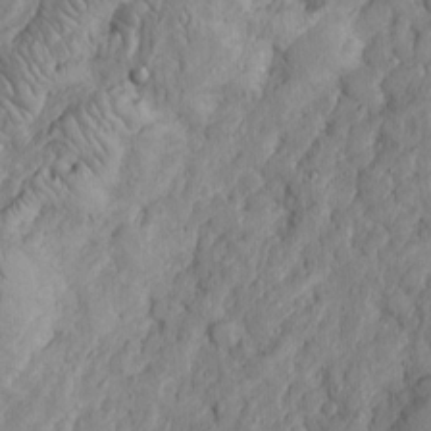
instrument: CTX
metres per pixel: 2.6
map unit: Htu
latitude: -3.7099
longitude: 158.1416
